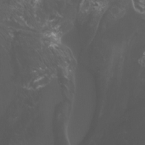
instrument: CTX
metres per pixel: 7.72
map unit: Nhu
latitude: -9.1998
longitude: -78.1767
